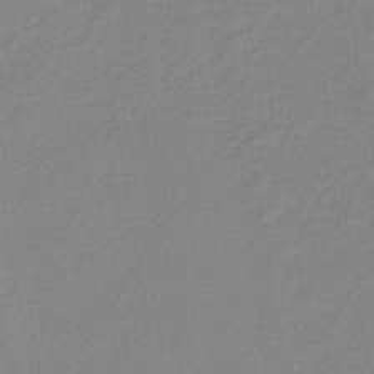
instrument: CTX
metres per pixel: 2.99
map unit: lHb
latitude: -41.0675
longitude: 53.3320
